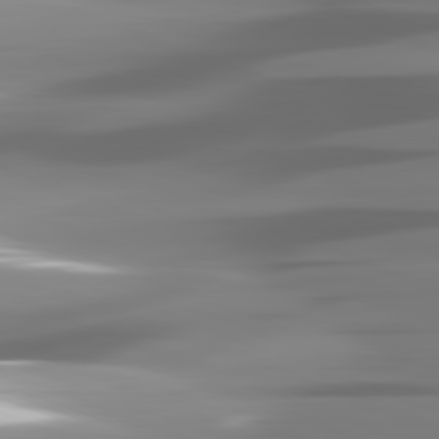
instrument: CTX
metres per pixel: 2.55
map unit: lApd
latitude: 81.9717
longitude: -143.8206
